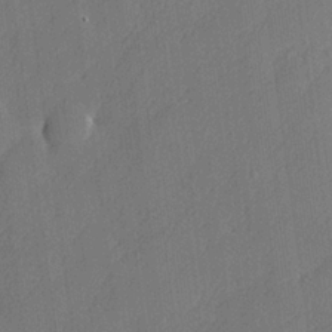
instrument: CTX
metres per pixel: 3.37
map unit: lHvf
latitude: 24.8569
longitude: 141.8800
